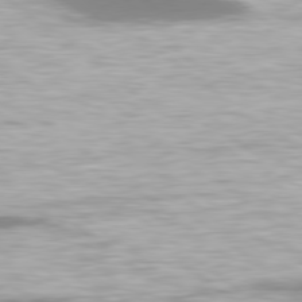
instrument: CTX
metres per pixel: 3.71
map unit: lApd
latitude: 78.8002
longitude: -47.2537
